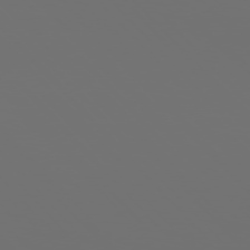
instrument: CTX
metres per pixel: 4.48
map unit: Hpe
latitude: 76.3467
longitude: -142.2712
